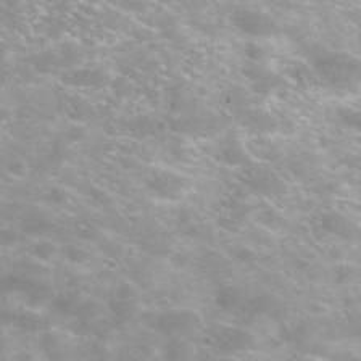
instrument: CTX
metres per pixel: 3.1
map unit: Hto
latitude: 30.5357
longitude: -47.5371
